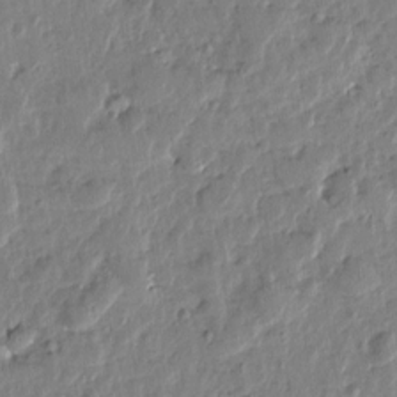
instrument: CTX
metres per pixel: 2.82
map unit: Htu
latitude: 1.4048
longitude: -178.6680
